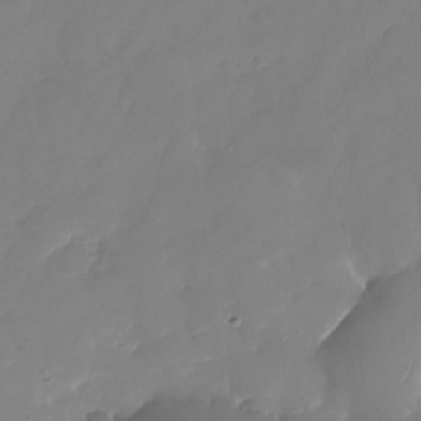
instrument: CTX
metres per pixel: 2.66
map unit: Nhu
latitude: -25.1242
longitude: -69.7450
